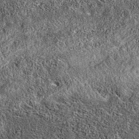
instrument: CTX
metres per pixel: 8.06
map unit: eAb
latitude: 36.8002
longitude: 108.6896
